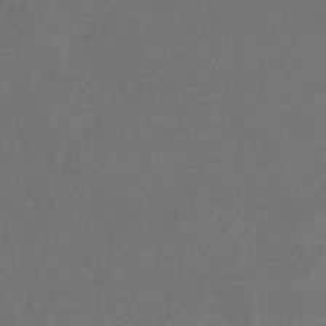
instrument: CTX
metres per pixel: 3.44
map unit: Nhe
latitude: -48.2929
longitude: -172.0822
